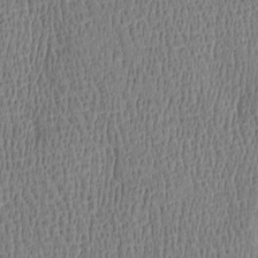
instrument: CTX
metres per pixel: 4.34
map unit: Htu
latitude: -4.8975
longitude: 175.4454
